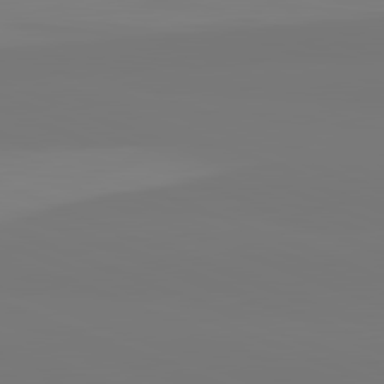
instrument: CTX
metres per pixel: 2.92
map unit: lApd
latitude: 82.4601
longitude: 155.6155
